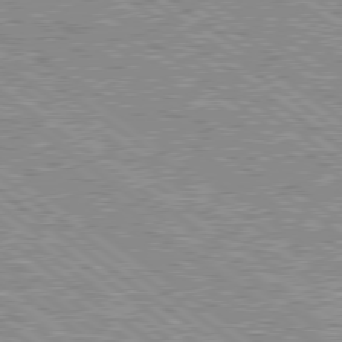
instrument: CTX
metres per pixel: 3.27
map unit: Hpe
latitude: 78.8191
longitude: -157.1781
